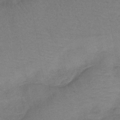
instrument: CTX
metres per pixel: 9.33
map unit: lHb
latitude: -42.4628
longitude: 79.7099
